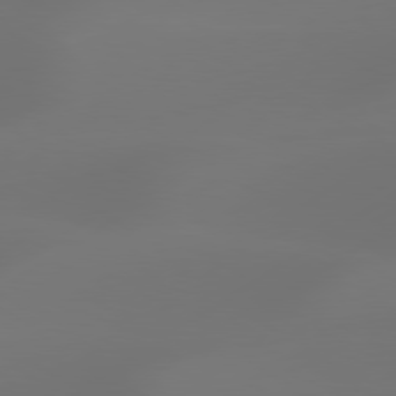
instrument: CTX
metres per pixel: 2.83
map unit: Hpe
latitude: 78.3845
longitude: -128.1200
